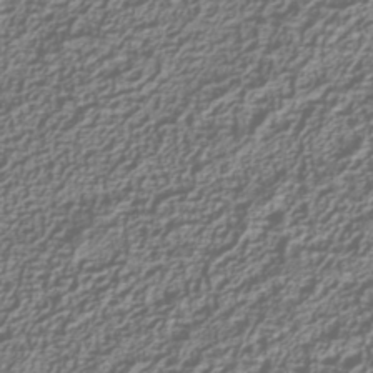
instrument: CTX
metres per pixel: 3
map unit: Nhu
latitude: -39.4832
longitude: -84.6869
